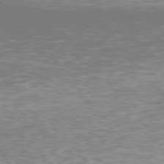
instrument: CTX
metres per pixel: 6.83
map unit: Hpe
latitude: 76.9702
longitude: -170.0633
